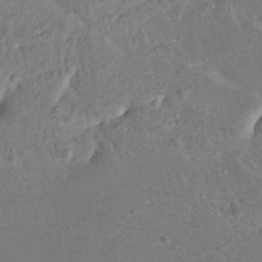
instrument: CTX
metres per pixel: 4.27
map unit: HNhu
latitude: 10.8191
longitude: 24.0850
